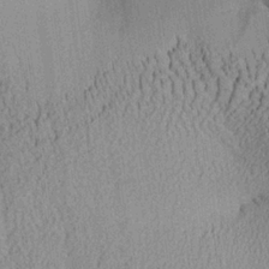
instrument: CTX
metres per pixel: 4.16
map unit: Aa
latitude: 26.1389
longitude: -134.5545
